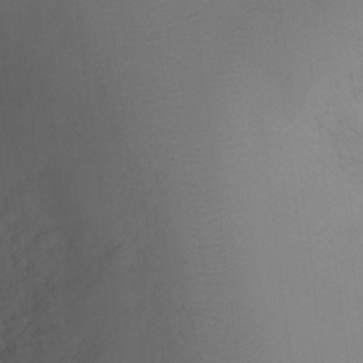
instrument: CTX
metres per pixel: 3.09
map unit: Ht
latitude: -11.1242
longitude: -27.6505
